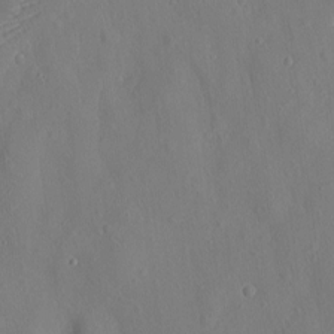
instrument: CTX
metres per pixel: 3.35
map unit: eHh
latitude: 4.0255
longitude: -75.0081
